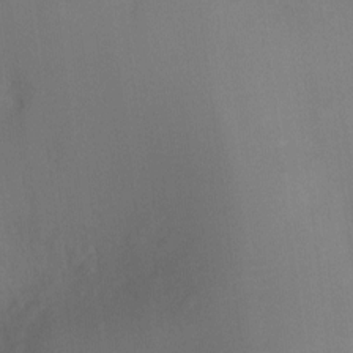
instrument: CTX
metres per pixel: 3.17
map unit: Ht
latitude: -10.0472
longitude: -23.8961
